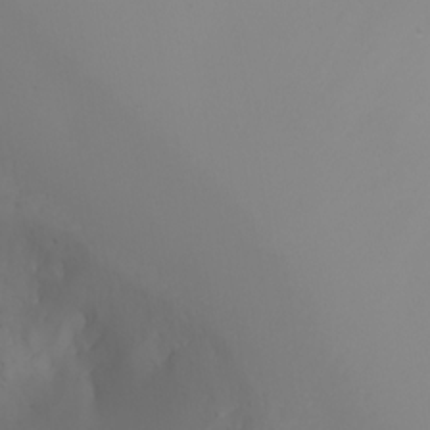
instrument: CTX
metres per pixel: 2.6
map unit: Nhu
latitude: -4.5007
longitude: -90.1200
